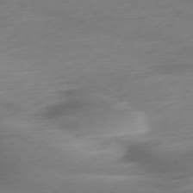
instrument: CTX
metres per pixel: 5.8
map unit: Ap
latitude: -76.9920
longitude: -78.1200
